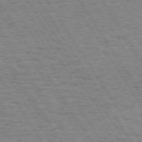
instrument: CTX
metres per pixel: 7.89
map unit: Hpe
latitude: 73.5560
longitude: -133.7828
